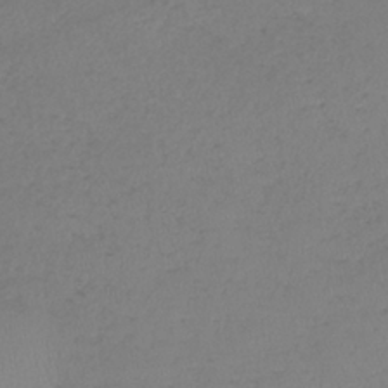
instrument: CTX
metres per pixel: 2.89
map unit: lHb
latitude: -38.1417
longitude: 70.3117
